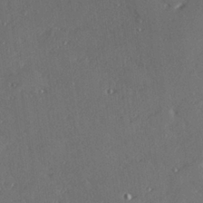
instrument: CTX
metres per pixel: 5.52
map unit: Hve
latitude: 27.3104
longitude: -91.0458
